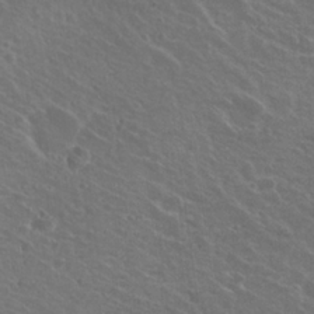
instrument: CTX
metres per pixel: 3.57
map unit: Hto
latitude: 22.4223
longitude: -30.7436
